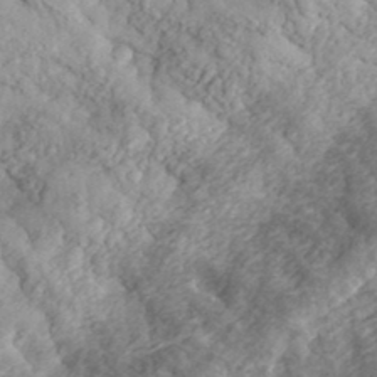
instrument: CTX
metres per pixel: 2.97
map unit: eHh
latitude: 35.9906
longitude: -79.5182
